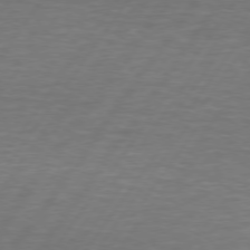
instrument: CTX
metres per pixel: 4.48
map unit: lApd
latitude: 74.5735
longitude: -79.2348
